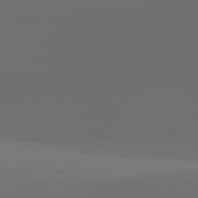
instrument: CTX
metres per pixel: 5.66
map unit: lApd
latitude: 81.8394
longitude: 143.7855
